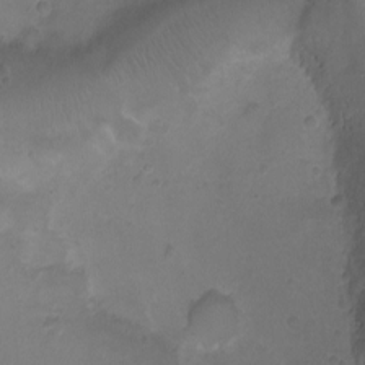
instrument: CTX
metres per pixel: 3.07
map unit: Ht
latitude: -2.6329
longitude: -18.6868
